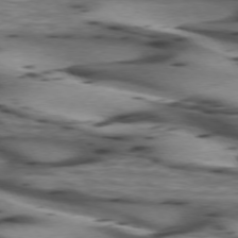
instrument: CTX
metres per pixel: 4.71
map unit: lApd
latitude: 74.9325
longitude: -64.0255
